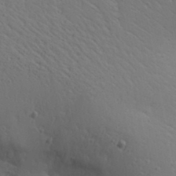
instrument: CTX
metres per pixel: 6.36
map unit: Aa
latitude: 17.2159
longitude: -125.7827
